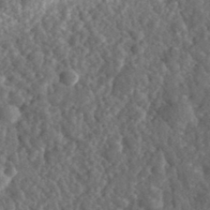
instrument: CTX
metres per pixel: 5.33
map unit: eHh
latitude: 35.3103
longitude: -79.4616
